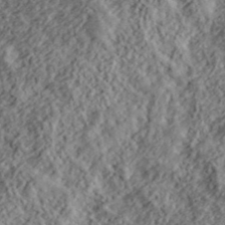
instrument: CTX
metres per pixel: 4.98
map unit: lHvf
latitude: 39.8583
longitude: -88.6869
